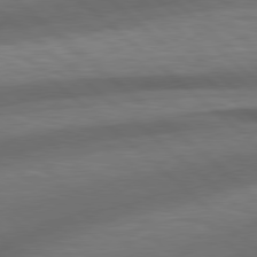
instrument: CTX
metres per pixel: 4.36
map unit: lApd
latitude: 78.9514
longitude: -117.2915
